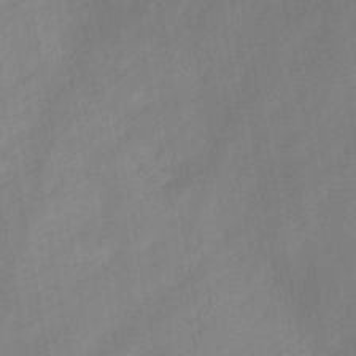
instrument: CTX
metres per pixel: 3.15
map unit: HNb
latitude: -45.6155
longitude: -38.6112
